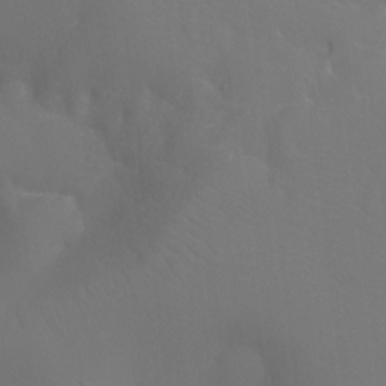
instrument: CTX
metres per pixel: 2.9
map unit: Ht
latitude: -11.3510
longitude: -44.7246
